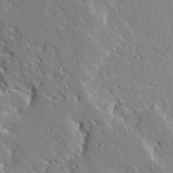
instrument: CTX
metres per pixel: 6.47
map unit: Ave
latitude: 14.4601
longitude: -139.6316
